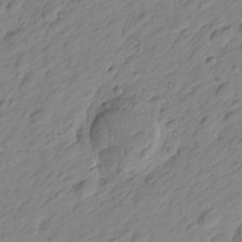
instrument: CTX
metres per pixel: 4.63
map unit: Htu
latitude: -1.4266
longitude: -175.2537
